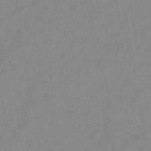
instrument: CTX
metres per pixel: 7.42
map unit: HNb
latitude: -45.6533
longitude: -38.9891
